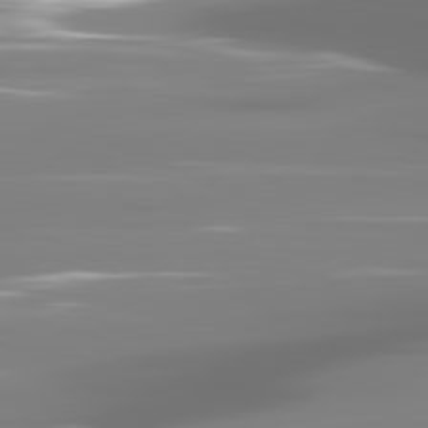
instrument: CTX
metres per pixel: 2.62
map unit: lApd
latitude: 81.4237
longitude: -138.4790
